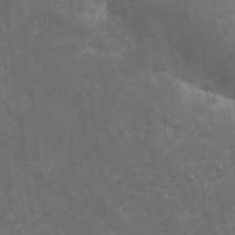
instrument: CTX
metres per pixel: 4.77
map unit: eHh
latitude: 4.8569
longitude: -70.7246
